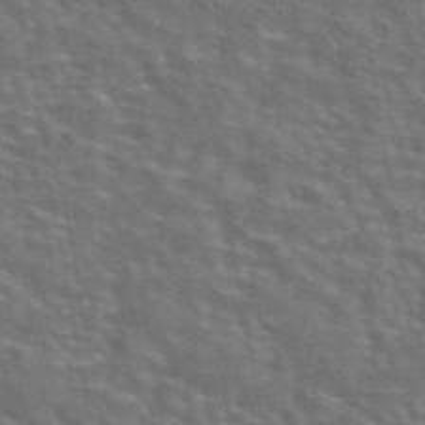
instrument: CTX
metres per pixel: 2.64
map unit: eAb
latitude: 43.9339
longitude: 107.5022
